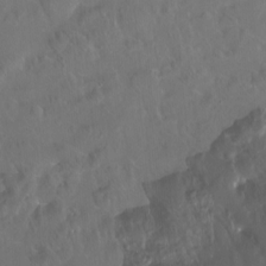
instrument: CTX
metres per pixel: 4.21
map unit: Ht
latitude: -15.5022
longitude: -43.9906
